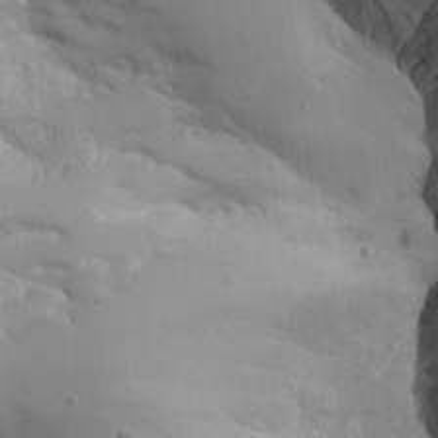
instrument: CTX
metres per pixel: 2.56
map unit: Aa
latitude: 25.2159
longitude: -127.9339
